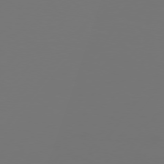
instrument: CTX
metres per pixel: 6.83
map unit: Hpe
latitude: 75.2726
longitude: -129.9906
